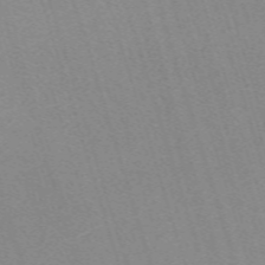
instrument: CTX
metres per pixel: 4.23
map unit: eHh
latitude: -62.3873
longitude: 49.5966
